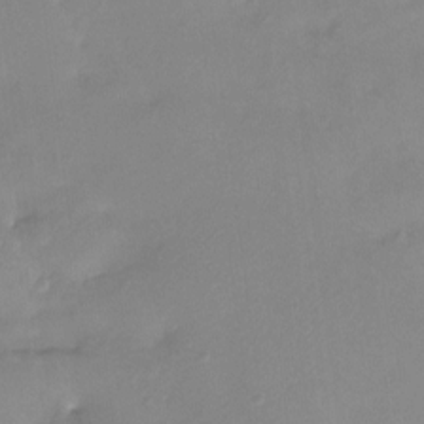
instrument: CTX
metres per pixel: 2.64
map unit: Htu
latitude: -13.7289
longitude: -45.7072
